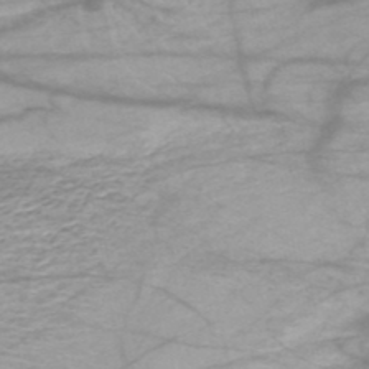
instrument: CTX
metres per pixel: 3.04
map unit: HNhu
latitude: -48.4062
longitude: 28.7463
